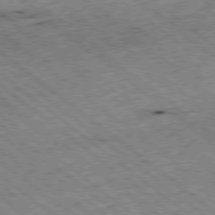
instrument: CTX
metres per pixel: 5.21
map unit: Ap
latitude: -78.7841
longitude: -51.2537
